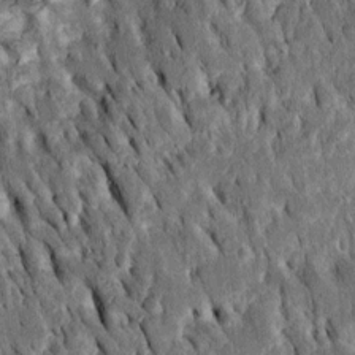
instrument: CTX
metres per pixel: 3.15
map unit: Htu
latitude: -3.2187
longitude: 150.6329
